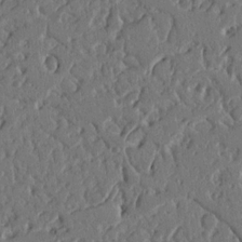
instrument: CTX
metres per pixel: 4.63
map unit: Nhu
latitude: 14.3279
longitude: -79.1214
